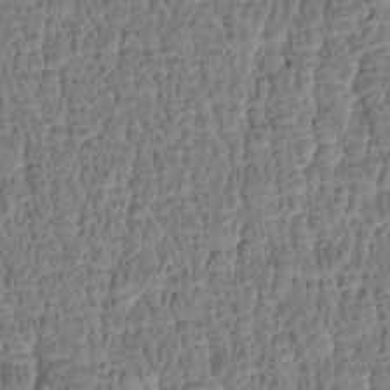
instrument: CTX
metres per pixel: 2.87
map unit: Htu
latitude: -4.2928
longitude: 177.0675
